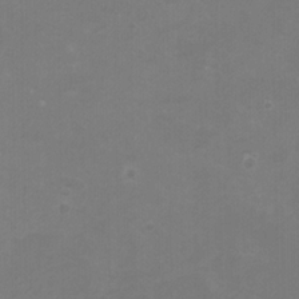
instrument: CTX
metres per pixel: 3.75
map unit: HNhu
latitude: 3.1970
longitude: -2.2522
